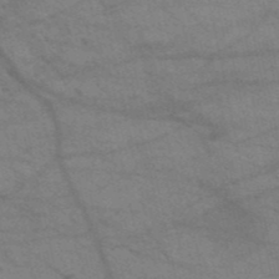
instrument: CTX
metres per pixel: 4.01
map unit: HNb
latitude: -52.1227
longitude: -42.9514
